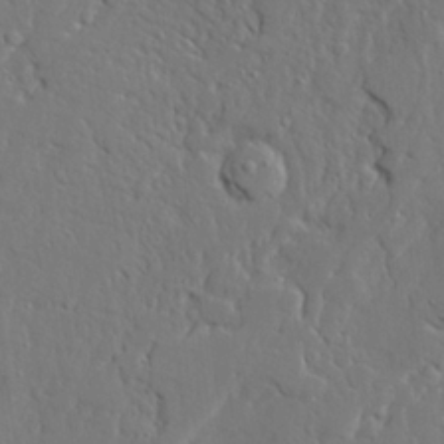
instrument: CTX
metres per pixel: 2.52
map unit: Ave
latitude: 23.2537
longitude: -129.7261
